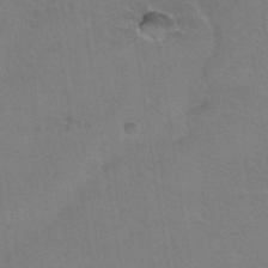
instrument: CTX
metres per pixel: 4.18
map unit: Hto
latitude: 36.7624
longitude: -46.2145
